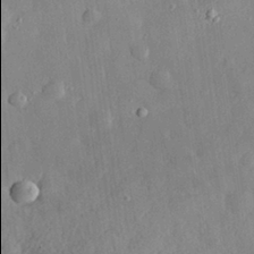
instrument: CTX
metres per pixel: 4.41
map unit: eHh
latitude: 29.5560
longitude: -77.9906
